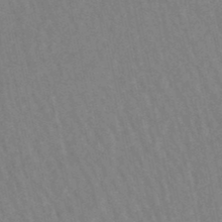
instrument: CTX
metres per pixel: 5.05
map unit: lHb
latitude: -49.2754
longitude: 72.7841
